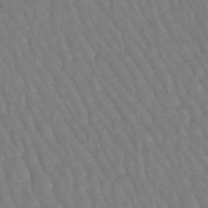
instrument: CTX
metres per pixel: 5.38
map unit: eHb
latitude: -46.3306
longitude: 80.5007
